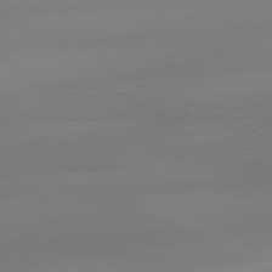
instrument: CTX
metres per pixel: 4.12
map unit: Ap
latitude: -79.3698
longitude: -66.1199
